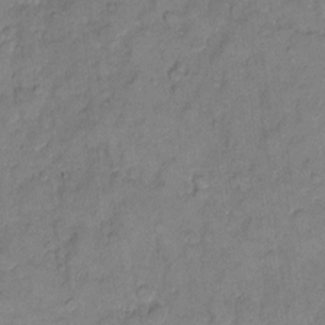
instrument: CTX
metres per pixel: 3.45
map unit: eHh
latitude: 10.7246
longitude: -64.2522
